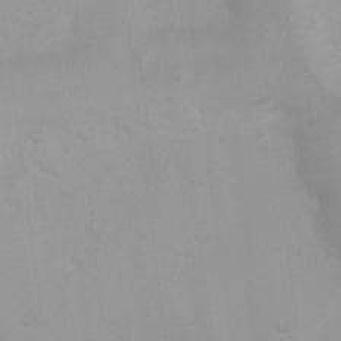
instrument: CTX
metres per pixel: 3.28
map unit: Ht
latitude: 3.5560
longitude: -23.0836
